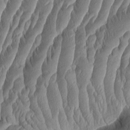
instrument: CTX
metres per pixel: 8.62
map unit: Aa
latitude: 8.6113
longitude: -130.9892
